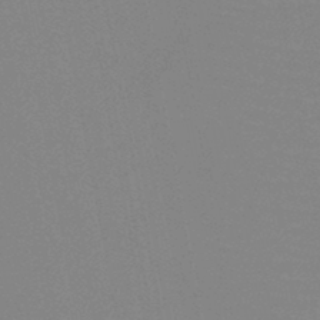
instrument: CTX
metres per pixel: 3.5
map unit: HNb
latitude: -46.0472
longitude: -43.4427
